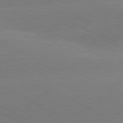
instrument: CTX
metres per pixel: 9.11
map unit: lApd
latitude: 80.9514
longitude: -153.3293
